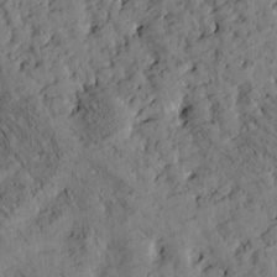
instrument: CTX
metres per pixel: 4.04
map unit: Htu
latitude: -2.5006
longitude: 175.2564
